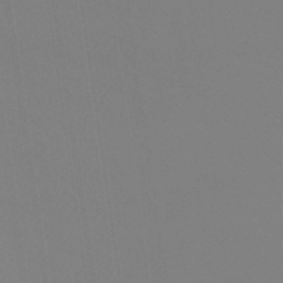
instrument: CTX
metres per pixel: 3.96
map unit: eHb
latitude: -38.3118
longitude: 75.2376
